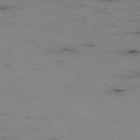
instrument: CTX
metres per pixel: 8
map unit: Hpe
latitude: -76.8975
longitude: -18.1389
